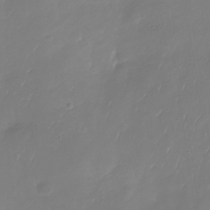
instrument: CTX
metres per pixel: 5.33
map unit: Nhu
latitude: -29.6344
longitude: -77.6694
